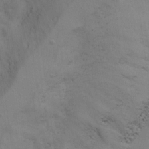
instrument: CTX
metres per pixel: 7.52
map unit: Ave
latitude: 13.8395
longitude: -102.9136
